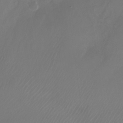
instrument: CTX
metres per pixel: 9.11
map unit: Nhu
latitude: -27.7288
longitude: -71.4804
